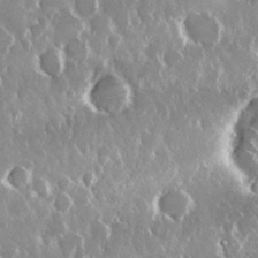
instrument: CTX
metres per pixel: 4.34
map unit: Nhu
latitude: 29.0080
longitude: -61.9906
